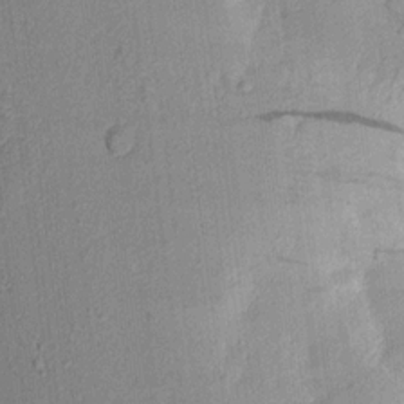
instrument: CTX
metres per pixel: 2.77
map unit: Aa
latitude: 16.3278
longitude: -148.3656
